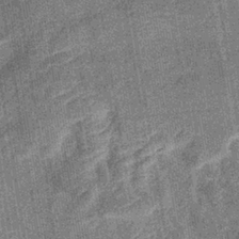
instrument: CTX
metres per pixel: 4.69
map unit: eHb
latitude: -35.8989
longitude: 74.1795
